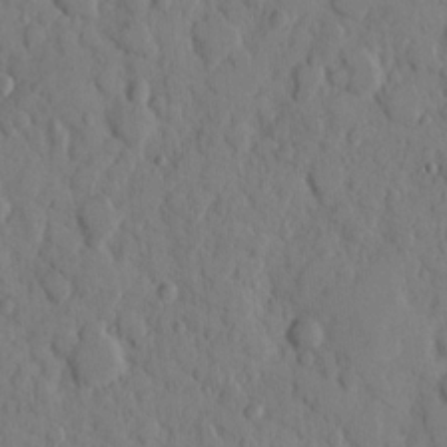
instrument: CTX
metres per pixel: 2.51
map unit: eHh
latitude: 8.9136
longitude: -64.7435
